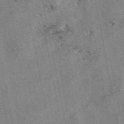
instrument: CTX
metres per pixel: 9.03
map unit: eAb
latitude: 48.8002
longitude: 104.8975
